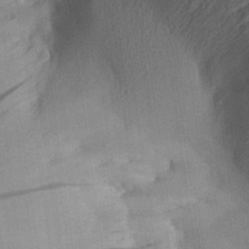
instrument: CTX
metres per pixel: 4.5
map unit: Aa
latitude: 29.0836
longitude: -137.0648
